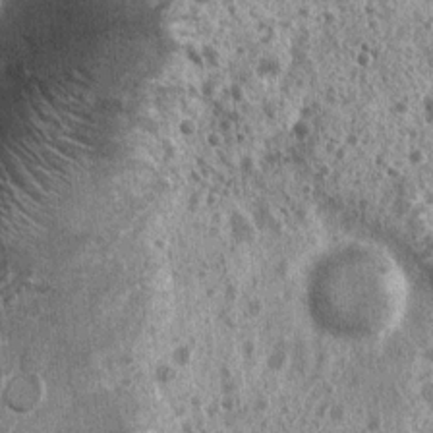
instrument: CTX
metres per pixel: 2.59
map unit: Nhu
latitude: 6.6679
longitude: -20.0444
